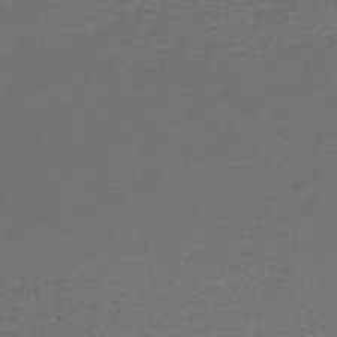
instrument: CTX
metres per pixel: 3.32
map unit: lHb
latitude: -46.2550
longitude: 72.0472
